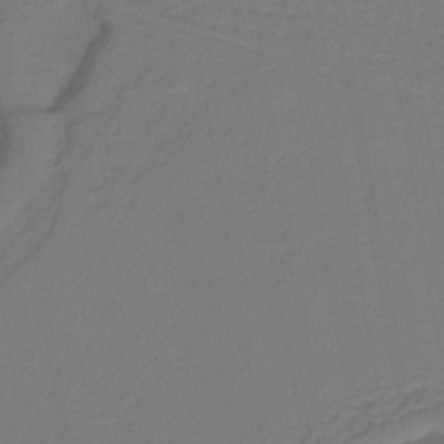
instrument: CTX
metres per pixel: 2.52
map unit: lHb
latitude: -38.2551
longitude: 56.5196
